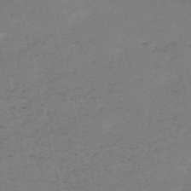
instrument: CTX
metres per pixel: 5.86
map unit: HNb
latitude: -55.4455
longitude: -42.9703
